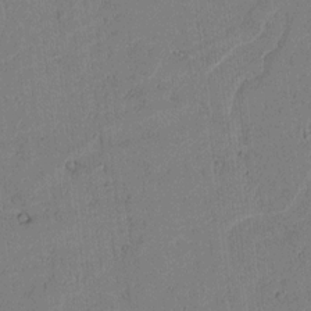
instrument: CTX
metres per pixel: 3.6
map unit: lAvf
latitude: 6.3089
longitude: 169.3698
